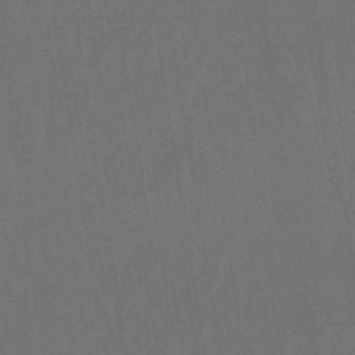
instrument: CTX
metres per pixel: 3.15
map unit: eHb
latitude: -49.8801
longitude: 84.3117
